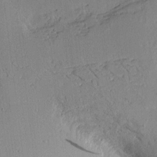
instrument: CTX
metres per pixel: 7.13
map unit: Aa
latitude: 10.8569
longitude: -127.4427
